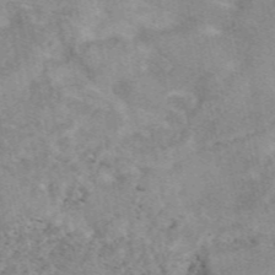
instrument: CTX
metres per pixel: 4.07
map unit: eAb
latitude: 48.4601
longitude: 121.0864
